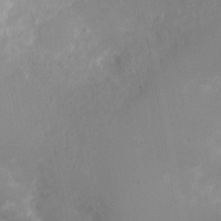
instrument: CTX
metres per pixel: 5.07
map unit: Nhu
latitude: 2.0633
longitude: -15.2348
